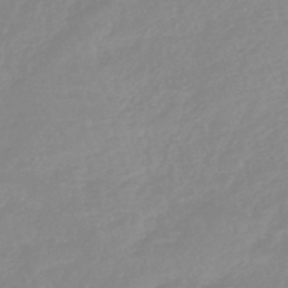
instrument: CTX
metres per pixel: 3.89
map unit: eHb
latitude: -44.5385
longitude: 80.8408
